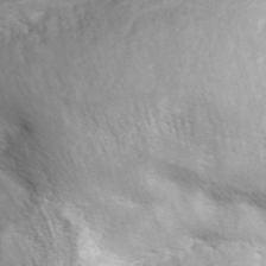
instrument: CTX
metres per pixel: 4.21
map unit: ANa
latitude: 44.1389
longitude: 21.7666
